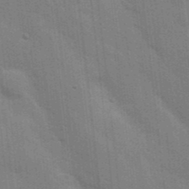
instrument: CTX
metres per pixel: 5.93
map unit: Nhu
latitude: 15.4994
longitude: -29.7827
